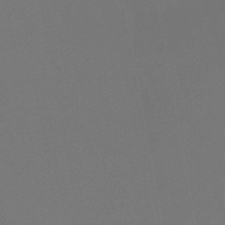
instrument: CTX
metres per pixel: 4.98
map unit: lHb
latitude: -46.8030
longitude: 74.9542
